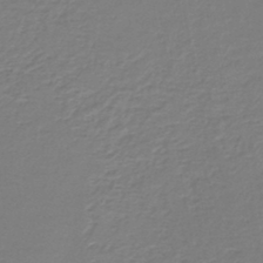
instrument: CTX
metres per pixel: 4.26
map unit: lHb
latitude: -42.1794
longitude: 62.4062
